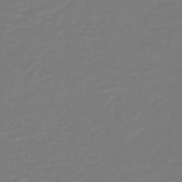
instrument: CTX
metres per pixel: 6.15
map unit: HNb
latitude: -46.8975
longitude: 54.1984
